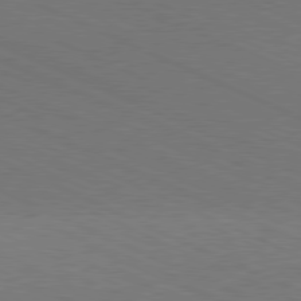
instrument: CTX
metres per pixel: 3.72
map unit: Hpe
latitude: -81.4266
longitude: 15.5966
